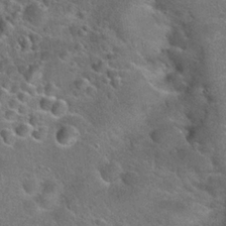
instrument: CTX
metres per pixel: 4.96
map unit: Hto
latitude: 23.8016
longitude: -50.0633
